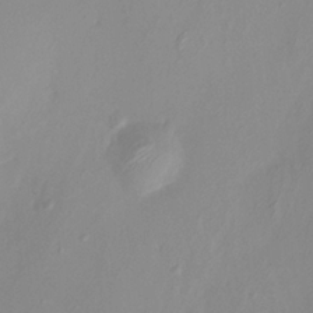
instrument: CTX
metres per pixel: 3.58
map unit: HNhu
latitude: 8.1767
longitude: -1.6316
